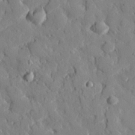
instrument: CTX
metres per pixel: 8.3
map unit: eHh
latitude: 28.0444
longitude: -77.3859
